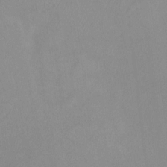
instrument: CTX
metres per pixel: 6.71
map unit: Ht
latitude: -7.0297
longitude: -34.8002
